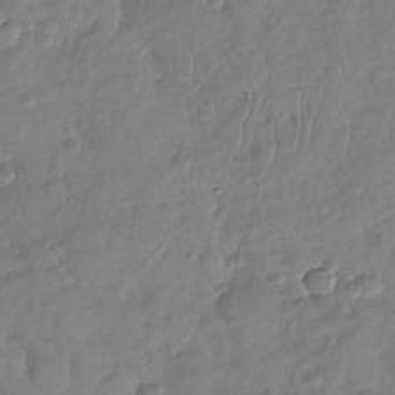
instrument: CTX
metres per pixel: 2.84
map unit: Nhu
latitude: -30.2550
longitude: -61.0647
